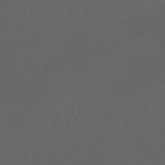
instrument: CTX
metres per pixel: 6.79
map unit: Ht
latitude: -3.5777
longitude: -60.3845
